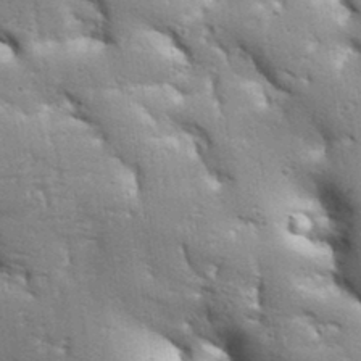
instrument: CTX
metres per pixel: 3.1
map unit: Aa
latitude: 33.2726
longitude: -144.1955
